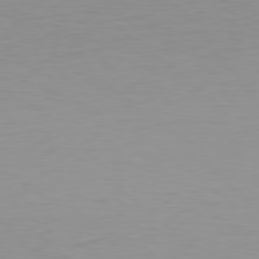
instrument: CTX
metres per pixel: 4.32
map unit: Hpe
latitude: 78.7247
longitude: -141.3670
